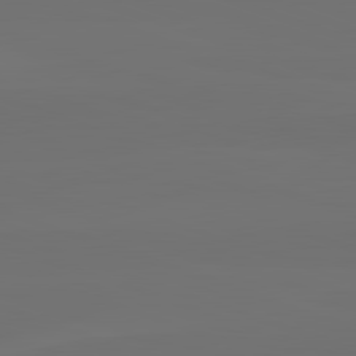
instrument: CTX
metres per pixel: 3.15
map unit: lApd
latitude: 82.5356
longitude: 145.1053
